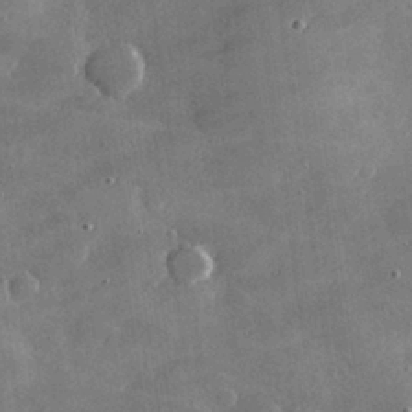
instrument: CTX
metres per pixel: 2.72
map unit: lHvf
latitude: 30.8191
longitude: -93.4993
